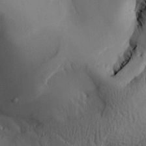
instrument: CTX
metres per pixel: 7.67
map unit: lAa
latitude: 4.5546
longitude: -114.0633
